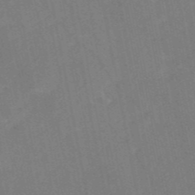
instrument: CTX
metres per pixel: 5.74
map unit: HNb
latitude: -52.4251
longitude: -50.1577
